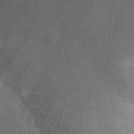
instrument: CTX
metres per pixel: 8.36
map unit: Ht
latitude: -1.7856
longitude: -18.7246
